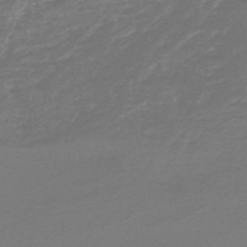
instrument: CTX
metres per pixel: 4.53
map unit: lHb
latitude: -45.9745
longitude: 70.7463
